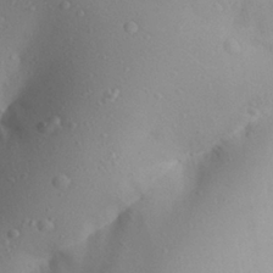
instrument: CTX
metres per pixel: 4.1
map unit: Aa
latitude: 27.7828
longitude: -147.6316
